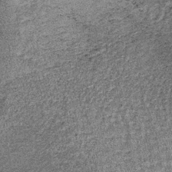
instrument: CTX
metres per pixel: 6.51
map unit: lHb
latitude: -38.2550
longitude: 67.0865
